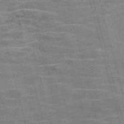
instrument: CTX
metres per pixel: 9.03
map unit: Nve
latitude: -58.9163
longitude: 65.4077
